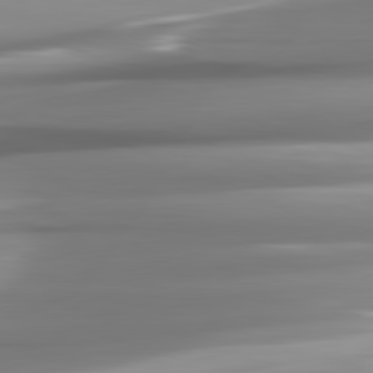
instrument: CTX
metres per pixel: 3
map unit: lApd
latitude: 82.1955
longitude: -141.6316
